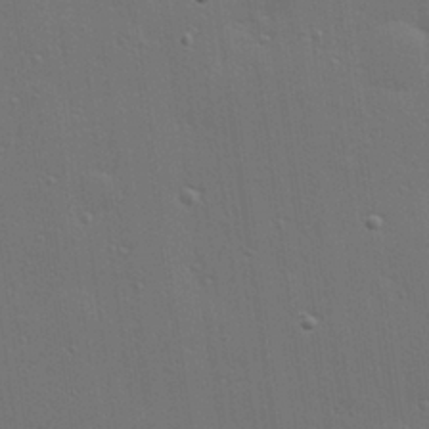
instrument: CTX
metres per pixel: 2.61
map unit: Hve
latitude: 27.6127
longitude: -91.5182
